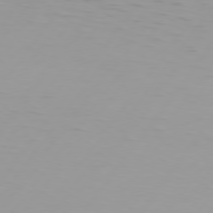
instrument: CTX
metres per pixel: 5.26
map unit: Hpe
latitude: 75.6127
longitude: -125.2348
